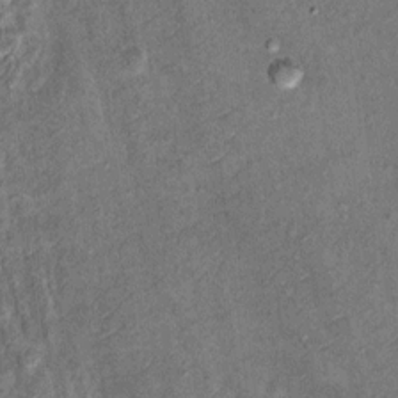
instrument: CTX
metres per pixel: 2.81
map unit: Hto
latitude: 11.0270
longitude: -36.7246
